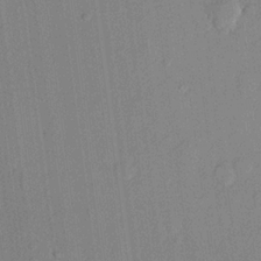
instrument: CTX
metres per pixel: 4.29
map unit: lHvf
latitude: 21.4616
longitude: 144.3306
